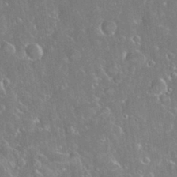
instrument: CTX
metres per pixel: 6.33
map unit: eHh
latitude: 31.6883
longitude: -59.8583
